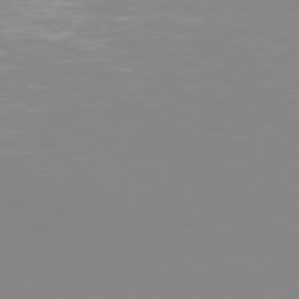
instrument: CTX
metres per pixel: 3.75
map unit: Hpe
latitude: 77.3670
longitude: -172.9135
